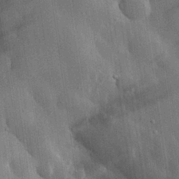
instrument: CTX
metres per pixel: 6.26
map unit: eHh
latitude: 30.9136
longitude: -80.1956
